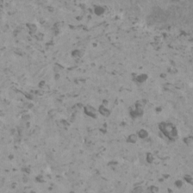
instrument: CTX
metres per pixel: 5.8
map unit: HNhu
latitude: 0.8002
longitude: 2.6896
